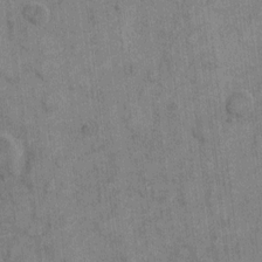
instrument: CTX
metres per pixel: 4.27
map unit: eHh
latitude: 9.8772
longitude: -66.0444
